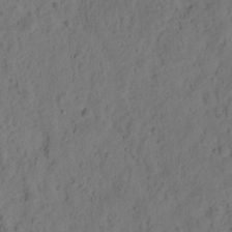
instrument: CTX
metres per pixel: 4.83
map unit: Ht
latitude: 10.2334
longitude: -74.5546
